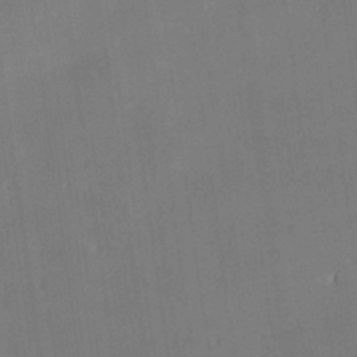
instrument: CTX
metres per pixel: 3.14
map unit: Hve
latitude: 28.5357
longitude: 145.0109
